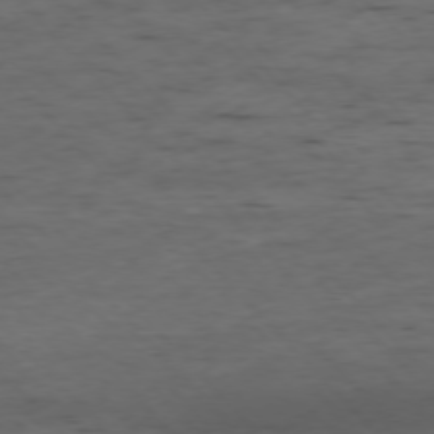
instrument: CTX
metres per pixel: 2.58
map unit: Ap
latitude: -76.5385
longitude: -91.6127
